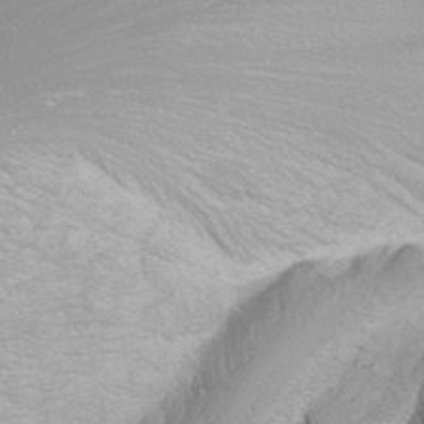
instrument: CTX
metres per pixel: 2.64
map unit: Nhu
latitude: -9.4832
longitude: -70.0444
